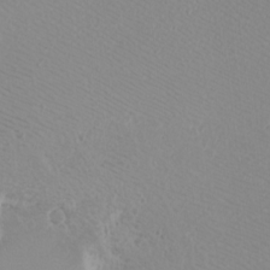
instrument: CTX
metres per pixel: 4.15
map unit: eHh
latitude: -7.8044
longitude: -71.0458
